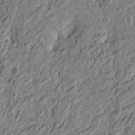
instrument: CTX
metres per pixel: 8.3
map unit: Htu
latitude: -3.1053
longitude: -179.9339
